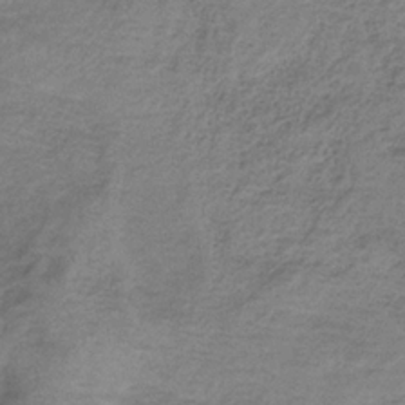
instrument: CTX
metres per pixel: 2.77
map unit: HNb
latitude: -34.2739
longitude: 56.6329
